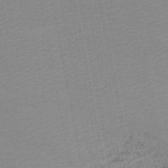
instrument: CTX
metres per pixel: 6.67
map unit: HNb
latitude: -48.0850
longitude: 58.3684
